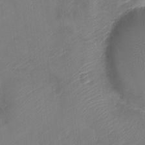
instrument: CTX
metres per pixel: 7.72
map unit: Ht
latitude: -3.3320
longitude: -20.2523
